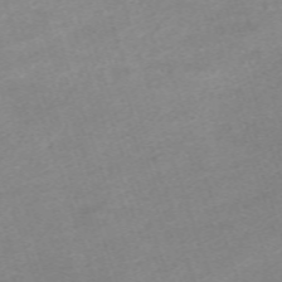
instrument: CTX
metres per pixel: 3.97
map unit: eHh
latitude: -64.1039
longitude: 50.2361
